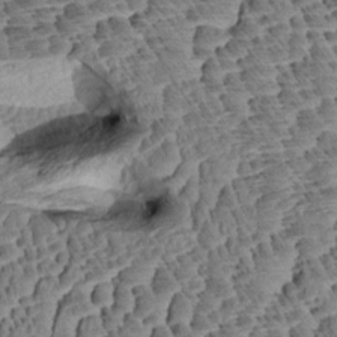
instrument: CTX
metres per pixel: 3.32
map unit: Aa
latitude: 8.2334
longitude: -133.2915
